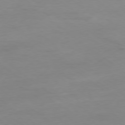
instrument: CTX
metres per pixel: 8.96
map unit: Hpe
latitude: -78.8786
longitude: 13.9745
